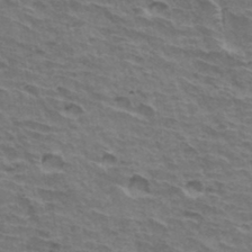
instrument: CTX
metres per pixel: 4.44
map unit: Hto
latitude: 33.8016
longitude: -42.9703
